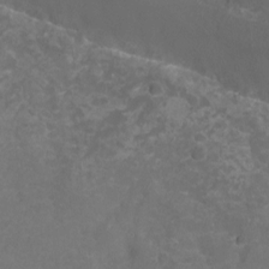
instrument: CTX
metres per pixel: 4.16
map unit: Nhu
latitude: -13.7667
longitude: -71.8205
